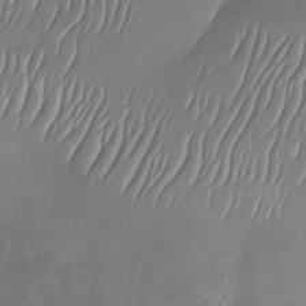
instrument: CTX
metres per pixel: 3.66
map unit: Nhu
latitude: -29.8045
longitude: -60.0822
